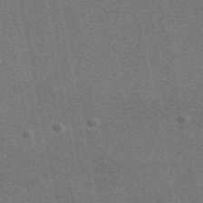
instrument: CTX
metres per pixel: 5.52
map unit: eAb
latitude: 47.9528
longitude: 114.8786
